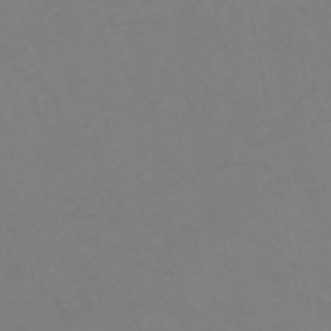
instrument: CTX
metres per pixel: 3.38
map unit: HNhu
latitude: -43.6721
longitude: 90.1417
